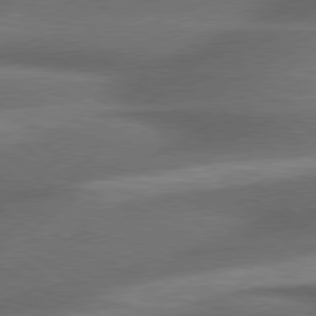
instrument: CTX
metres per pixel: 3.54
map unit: lApd
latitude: 79.3293
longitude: -118.3278
